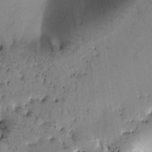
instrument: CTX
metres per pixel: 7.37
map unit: Htu
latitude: -0.0472
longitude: 171.8423
